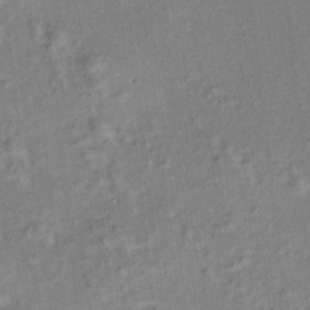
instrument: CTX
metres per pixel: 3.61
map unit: HNhu
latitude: 7.3671
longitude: 15.5399
